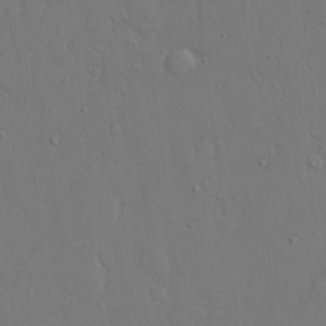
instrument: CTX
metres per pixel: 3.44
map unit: eHh
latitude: 15.8962
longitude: -71.4804
